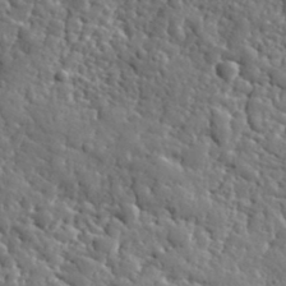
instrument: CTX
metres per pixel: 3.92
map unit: eHh
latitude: 35.5182
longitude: -80.5735
